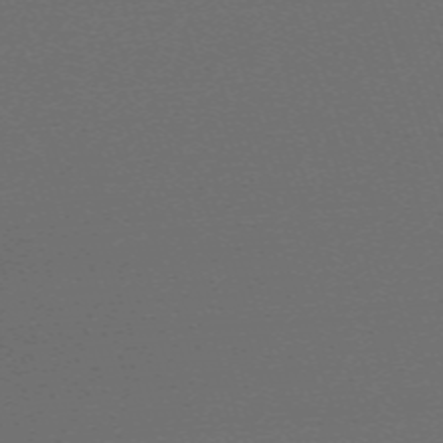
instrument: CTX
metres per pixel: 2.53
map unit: eHh
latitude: -63.7855
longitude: 53.0864
